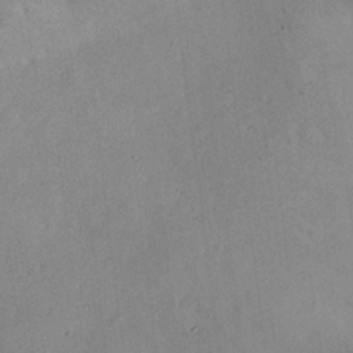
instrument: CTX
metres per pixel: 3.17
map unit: Nhu
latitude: 28.1578
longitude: -71.6127
